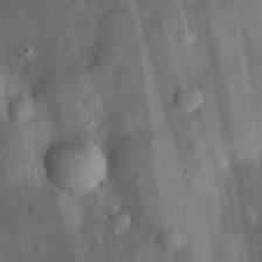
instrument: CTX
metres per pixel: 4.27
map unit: eHh
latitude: 29.9528
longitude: -71.8772
